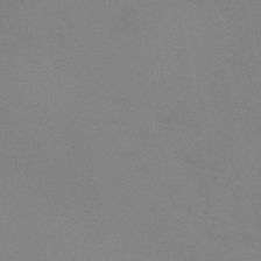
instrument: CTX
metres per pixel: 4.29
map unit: HNb
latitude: -46.3117
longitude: -43.7828
